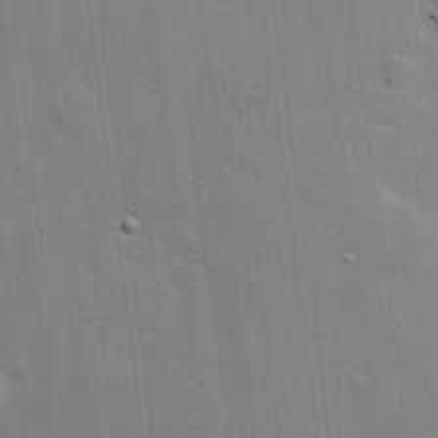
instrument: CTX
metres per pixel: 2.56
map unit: Hve
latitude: 18.0822
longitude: 151.4454
